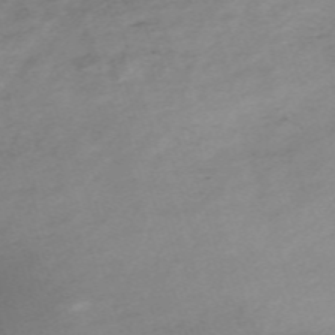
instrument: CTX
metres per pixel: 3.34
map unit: eHh
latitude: -61.2943
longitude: 53.0675
